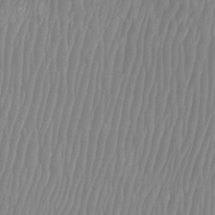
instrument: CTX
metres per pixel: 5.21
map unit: Htu
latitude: -8.2928
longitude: -75.0458
